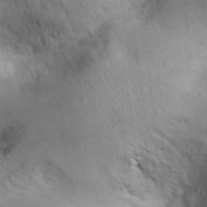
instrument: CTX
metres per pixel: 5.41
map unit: Aa
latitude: 28.8191
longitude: -144.9325
